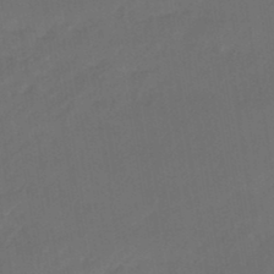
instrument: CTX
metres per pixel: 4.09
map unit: eHb
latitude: -46.6518
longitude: 85.2564
